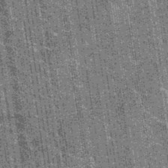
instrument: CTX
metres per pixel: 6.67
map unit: Hto
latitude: 34.8380
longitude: -52.1200
